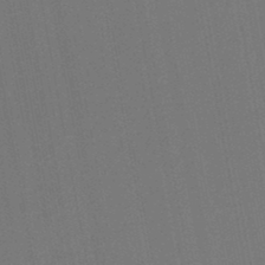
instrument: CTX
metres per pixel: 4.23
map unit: lHb
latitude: -45.9178
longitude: 63.5966
